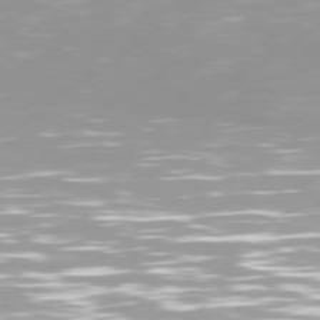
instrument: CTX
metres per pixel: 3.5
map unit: Hpe
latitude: 77.3481
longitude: -130.2334
